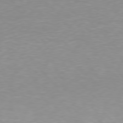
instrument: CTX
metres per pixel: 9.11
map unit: Hpe
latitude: 77.6316
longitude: -161.5182
